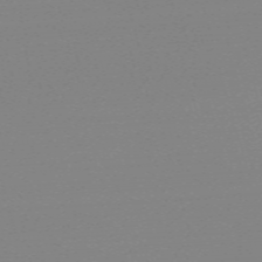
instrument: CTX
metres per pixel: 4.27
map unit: eHh
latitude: -61.9745
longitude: 52.0472
